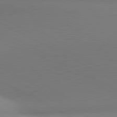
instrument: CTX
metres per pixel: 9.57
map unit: lApd
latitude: 81.0080
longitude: 135.3888
